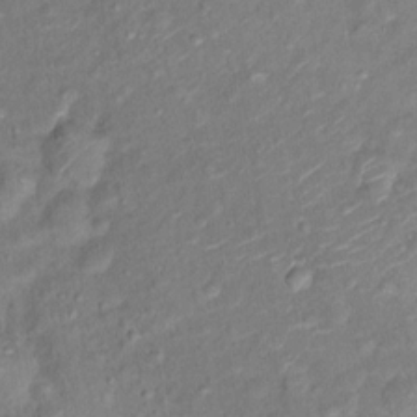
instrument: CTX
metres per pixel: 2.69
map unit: Ht
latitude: 15.0648
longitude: -41.2536
